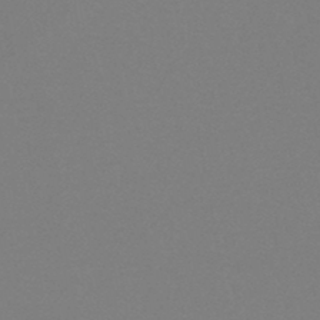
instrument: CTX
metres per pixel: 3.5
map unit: HNhu
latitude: -46.4629
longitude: 98.6140
